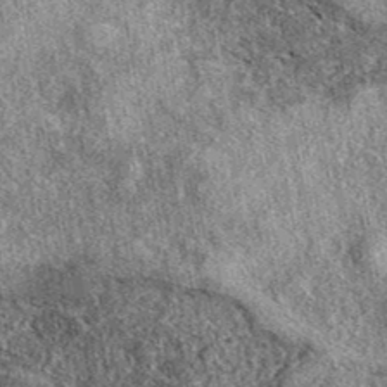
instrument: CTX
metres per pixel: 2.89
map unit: eAb
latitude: 38.7813
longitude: 108.5196
